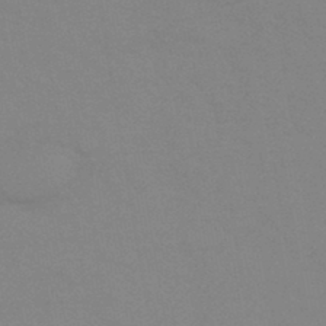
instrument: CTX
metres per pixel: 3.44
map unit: eHb
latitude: -44.2362
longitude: 86.4629
